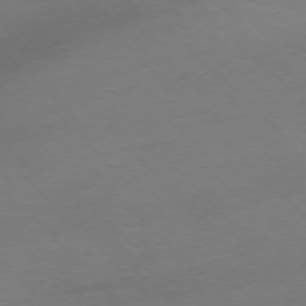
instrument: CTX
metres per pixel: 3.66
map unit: Ap
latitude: -77.1431
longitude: -65.1592
